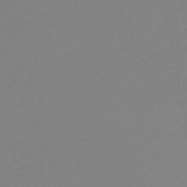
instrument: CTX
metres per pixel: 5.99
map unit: HNb
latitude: -49.4833
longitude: 58.6707
